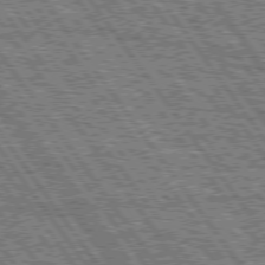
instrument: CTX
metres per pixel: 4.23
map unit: Hpe
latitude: 74.9514
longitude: -154.1578
